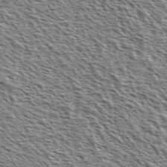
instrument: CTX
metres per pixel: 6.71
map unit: Ave
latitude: 37.1970
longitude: -111.6127
